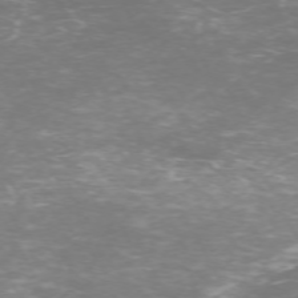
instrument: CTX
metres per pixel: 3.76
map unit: Hpe
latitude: -71.7100
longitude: 7.8800
